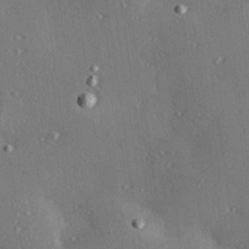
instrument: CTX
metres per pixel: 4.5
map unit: Hve
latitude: 27.5560
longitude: -92.1766
